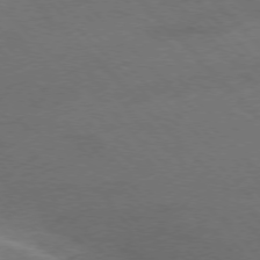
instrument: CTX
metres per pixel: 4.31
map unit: Ap
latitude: -77.6533
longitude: -69.6127
